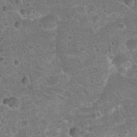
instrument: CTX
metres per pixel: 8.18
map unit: Hto
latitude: 22.5924
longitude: -48.1767
